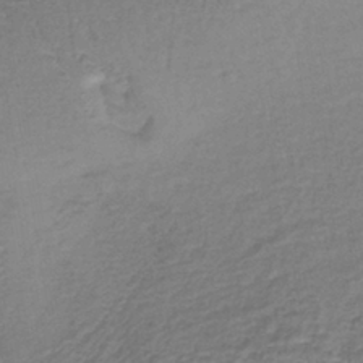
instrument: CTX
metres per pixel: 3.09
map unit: lHb
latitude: -37.2942
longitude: 61.4454
